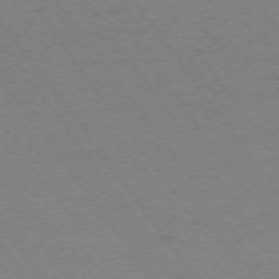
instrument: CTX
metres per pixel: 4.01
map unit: Ap
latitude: -74.2362
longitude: -77.5371
